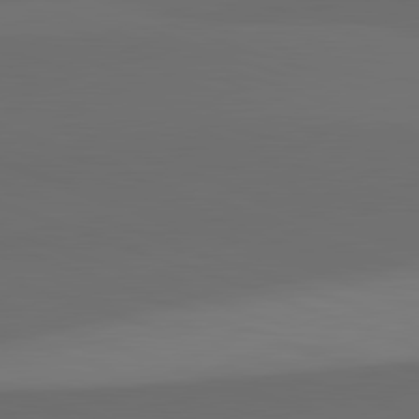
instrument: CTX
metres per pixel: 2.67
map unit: lApd
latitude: 82.1955
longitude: 134.4251
